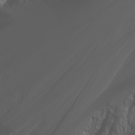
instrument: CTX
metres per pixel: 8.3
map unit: Nhu
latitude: -6.7085
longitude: -90.2523
